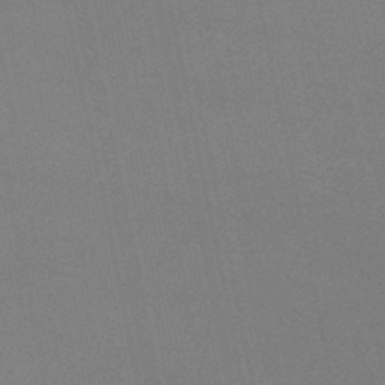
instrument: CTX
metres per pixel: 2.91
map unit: lHb
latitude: -46.7652
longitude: 58.5762
